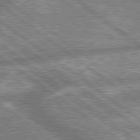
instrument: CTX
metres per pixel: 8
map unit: lApd
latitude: 79.6505
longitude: -168.2901
